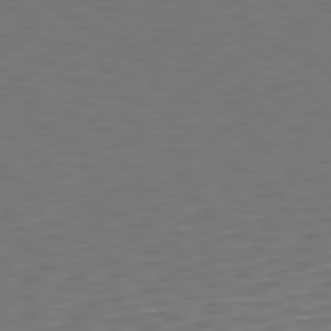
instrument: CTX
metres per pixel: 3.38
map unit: Hpe
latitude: 75.8017
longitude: -132.6302
